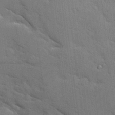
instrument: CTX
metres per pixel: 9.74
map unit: Ave
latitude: 10.0255
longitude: -102.6490
